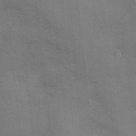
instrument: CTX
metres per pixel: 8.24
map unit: Ave
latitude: -7.4454
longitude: -120.5735
